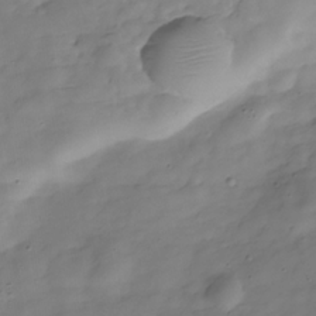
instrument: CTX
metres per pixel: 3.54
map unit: Hve
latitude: -29.9367
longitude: 92.4818
